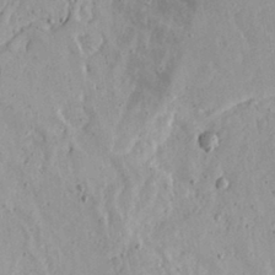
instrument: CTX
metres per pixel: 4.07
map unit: Aa
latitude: 17.1025
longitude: -124.5545
